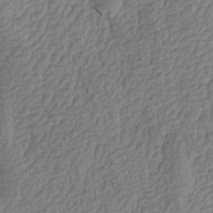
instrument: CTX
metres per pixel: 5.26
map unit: Aa
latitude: 16.3089
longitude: -146.1956
